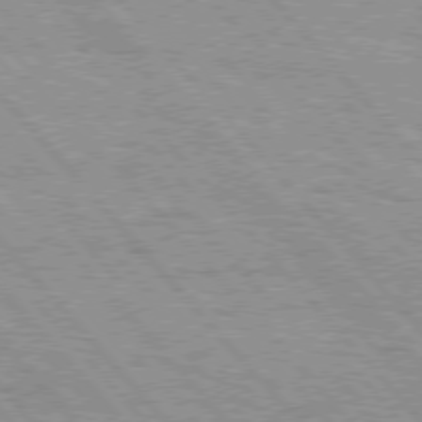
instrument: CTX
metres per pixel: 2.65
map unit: Hpe
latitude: 76.1200
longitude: -150.6112
